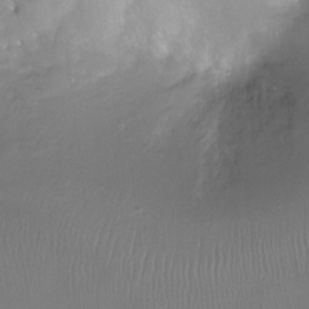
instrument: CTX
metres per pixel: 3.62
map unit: Ht
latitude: -11.9178
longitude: -45.5938
